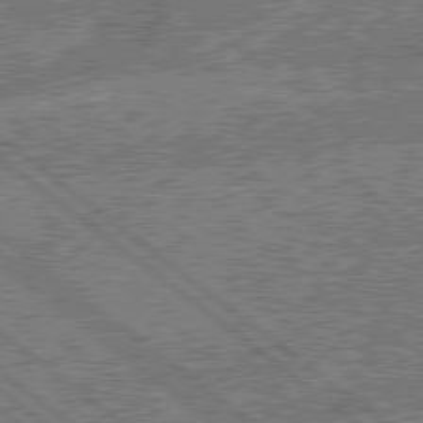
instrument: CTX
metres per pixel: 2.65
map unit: lApd
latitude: 79.1970
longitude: -143.8772
